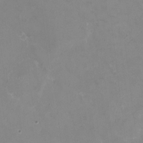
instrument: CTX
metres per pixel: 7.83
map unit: HNhu
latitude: -1.1620
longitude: -4.5924
